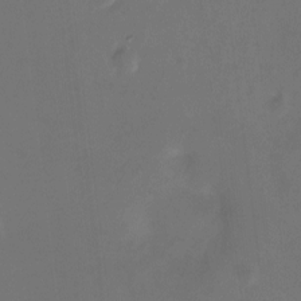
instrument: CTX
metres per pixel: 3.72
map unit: Hto
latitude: -12.9920
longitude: -41.1025
